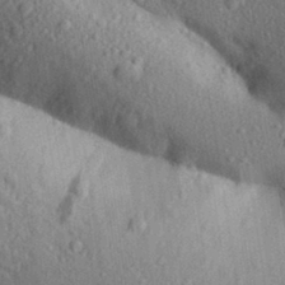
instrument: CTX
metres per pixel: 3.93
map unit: Aa
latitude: 30.3279
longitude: -147.1026
